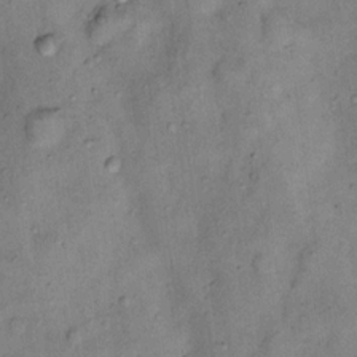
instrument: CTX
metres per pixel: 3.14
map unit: Nhu
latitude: 11.7828
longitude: -28.8569
